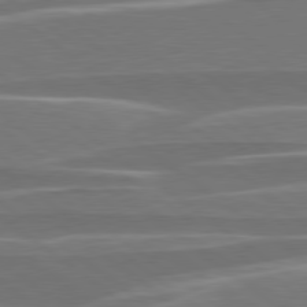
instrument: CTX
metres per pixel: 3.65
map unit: lApd
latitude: 79.2159
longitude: -94.1389
